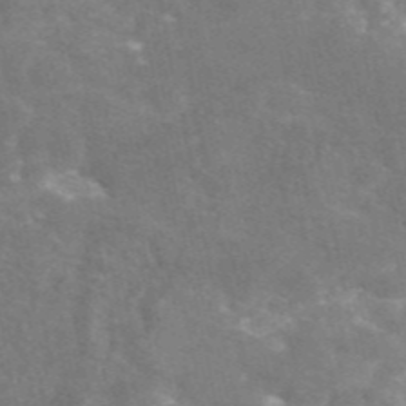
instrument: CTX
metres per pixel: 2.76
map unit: eAb
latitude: 46.4412
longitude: 115.8989
